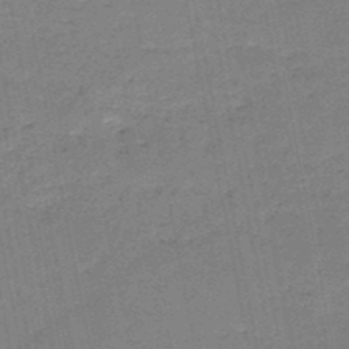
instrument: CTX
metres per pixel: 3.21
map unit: HNb
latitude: -50.4629
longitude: -40.6868
